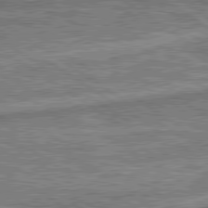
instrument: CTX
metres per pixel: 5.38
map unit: lApd
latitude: 79.9906
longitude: 175.5210
